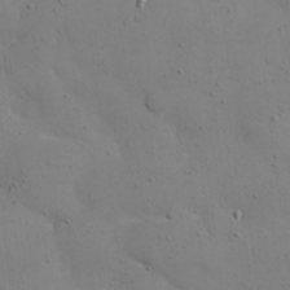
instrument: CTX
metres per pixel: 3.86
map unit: eHh
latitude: 21.1781
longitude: -62.8569
